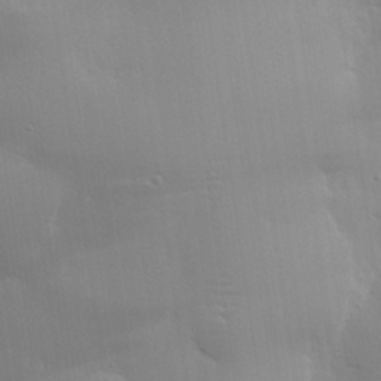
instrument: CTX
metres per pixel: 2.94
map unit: eHh
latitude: 30.3845
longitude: -82.1199
